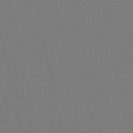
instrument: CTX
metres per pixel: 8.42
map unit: lHb
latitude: -50.1039
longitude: 70.4062
